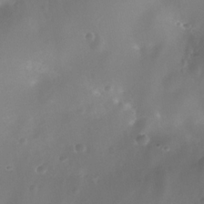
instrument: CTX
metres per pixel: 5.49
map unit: Nhe
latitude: -35.9745
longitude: -130.9325
